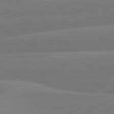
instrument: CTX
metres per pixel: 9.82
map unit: lApd
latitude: 79.9339
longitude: -150.5545
